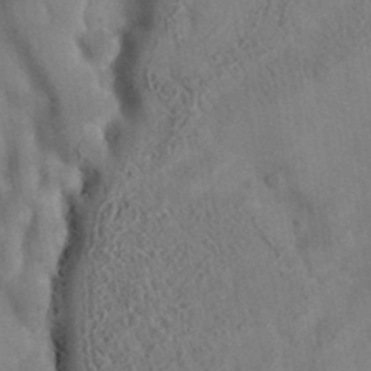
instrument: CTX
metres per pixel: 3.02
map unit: eAb
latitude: 34.6490
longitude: 109.0108
